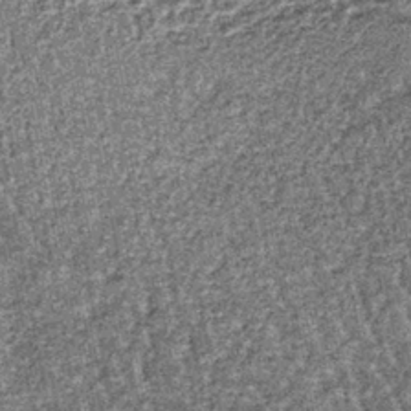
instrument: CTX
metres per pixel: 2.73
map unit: lHb
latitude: -39.1998
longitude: 64.9542
